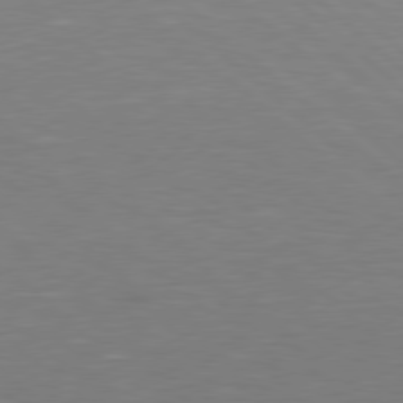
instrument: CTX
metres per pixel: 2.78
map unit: Hpe
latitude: 78.2712
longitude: -125.0080
